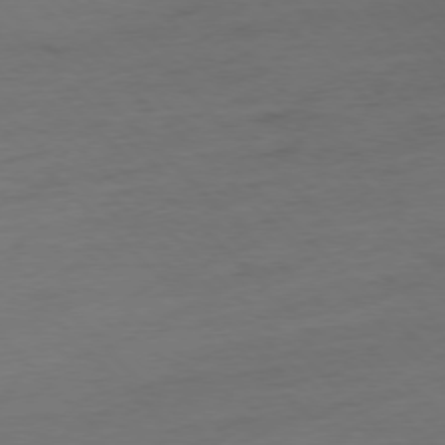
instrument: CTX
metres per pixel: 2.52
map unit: Hpe
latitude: -77.3888
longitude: -13.8017
